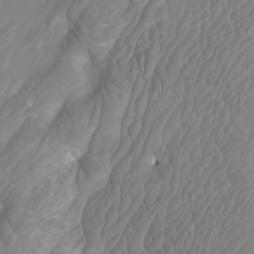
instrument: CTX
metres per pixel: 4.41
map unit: Htu
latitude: -6.5951
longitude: -74.9703
